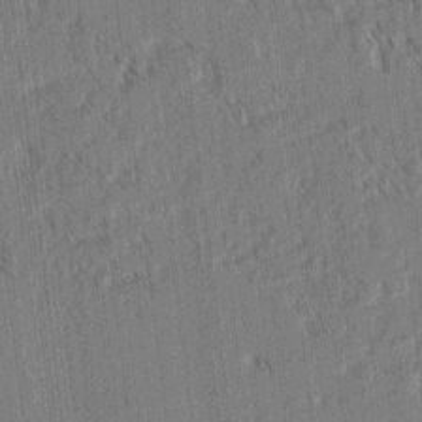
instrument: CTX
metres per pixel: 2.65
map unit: lAvf
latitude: 3.2159
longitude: -105.5560
